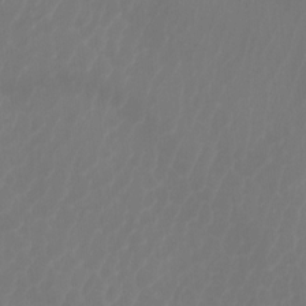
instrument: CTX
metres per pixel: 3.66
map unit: Htu
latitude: -5.3887
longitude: -74.7813
